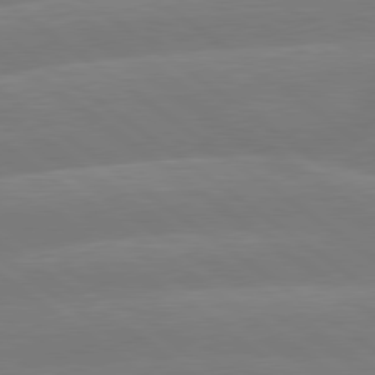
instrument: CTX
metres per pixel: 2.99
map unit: lApd
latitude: 79.5560
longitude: -148.4601
